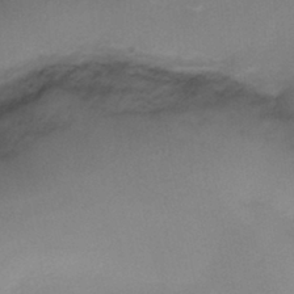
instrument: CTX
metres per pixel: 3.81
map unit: Ht
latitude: 3.6694
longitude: -29.3670
